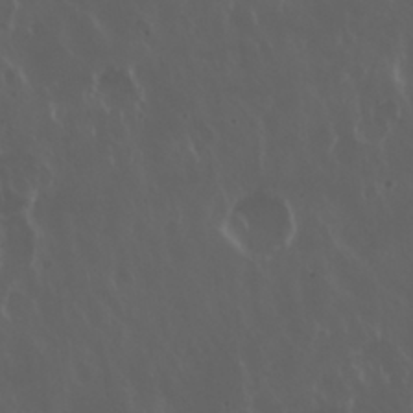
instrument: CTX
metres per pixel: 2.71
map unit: Nhu
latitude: 30.1578
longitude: -58.9703
